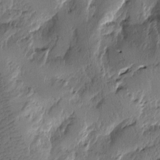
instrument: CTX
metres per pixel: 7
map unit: Htu
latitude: -2.2172
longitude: -177.3859
